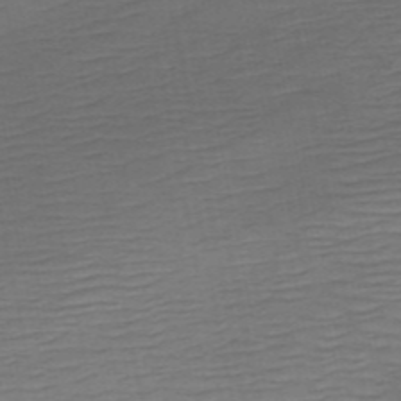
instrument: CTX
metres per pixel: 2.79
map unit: HNb
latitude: -53.9745
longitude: -44.0822
